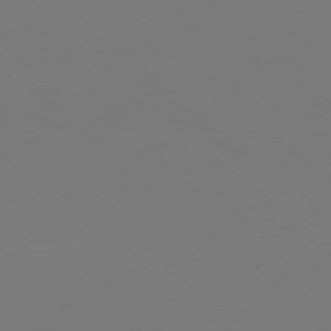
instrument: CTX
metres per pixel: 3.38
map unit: Hpe
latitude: 76.9324
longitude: -171.2159
